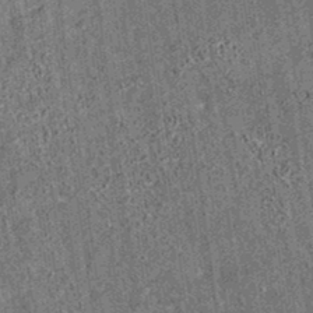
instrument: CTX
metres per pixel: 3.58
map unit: eAb
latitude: 35.4615
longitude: 115.3698
